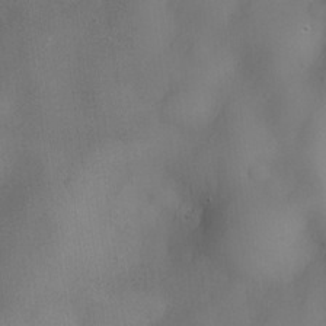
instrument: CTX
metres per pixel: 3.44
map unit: Nve
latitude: -26.8030
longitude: -147.8962
